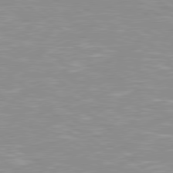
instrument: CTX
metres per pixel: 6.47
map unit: Hpe
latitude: 79.0459
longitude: -121.7261
